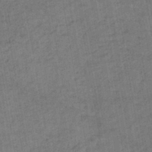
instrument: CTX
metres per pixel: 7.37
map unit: lHb
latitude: -43.5210
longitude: 72.7463
